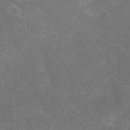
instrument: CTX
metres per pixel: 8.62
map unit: Ht
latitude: -5.7099
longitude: -19.0836
